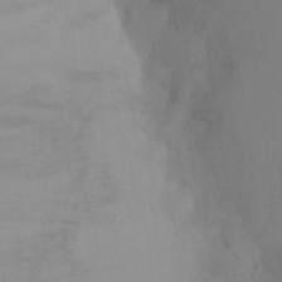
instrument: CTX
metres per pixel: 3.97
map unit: Ht
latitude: -10.1984
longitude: -33.4049
